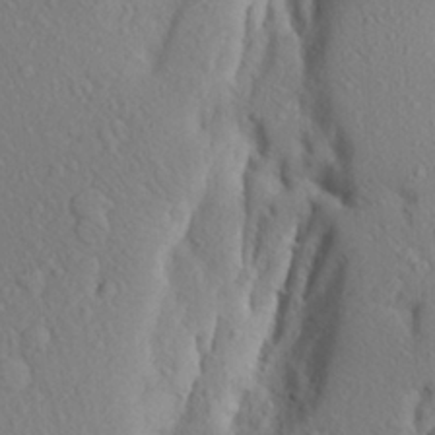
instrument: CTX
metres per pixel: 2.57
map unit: Aa
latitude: 25.6504
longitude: -146.8569
